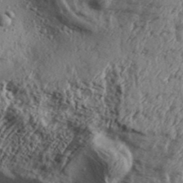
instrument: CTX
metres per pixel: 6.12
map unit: Aa
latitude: 32.2523
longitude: -134.9702
